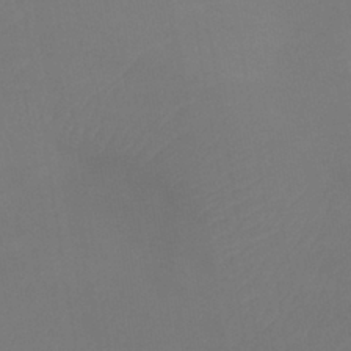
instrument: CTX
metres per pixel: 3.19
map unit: lHb
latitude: -38.5952
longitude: 74.6141
